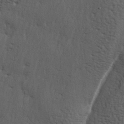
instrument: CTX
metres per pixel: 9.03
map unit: lAa
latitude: -6.7274
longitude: -125.2159
